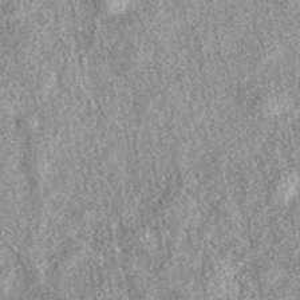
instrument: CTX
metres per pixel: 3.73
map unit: eAb
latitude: 38.4412
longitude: 108.4062
